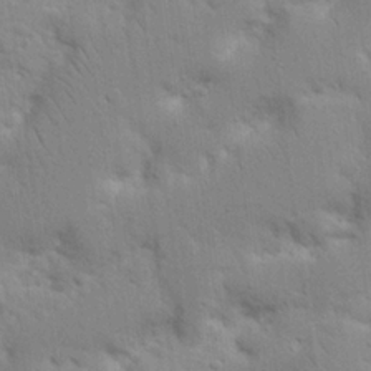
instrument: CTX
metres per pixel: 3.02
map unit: Nhu
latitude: 17.1592
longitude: -75.2348
